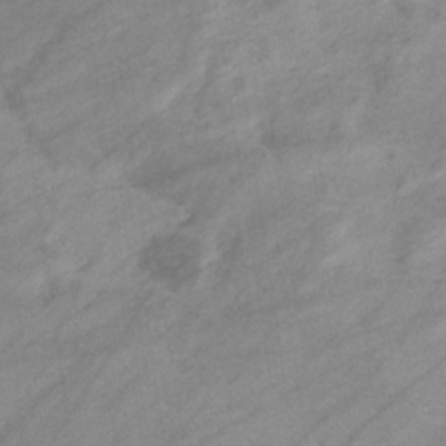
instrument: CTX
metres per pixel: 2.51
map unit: eHb
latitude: -32.9542
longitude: 70.9353
